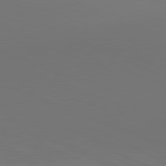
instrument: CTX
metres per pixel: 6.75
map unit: lApd
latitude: 81.6883
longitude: 145.8045
